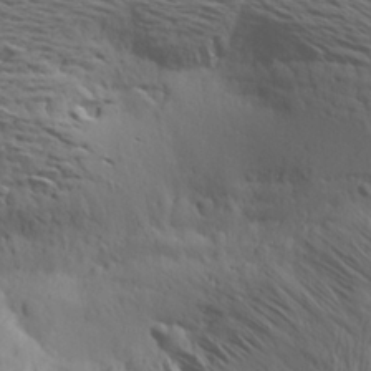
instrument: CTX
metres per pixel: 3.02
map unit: Aa
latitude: 21.3860
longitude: -142.4223
